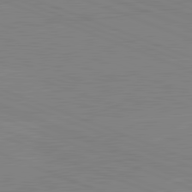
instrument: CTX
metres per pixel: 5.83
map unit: lApd
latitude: 81.9528
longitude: -157.9906
